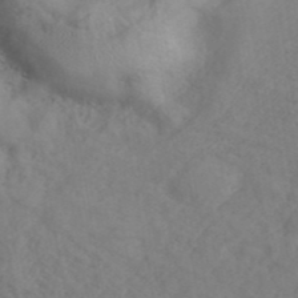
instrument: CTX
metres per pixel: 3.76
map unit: ANa
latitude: 41.4993
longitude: 53.1620
